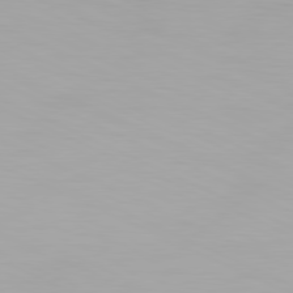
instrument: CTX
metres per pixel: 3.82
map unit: Hpe
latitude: -81.5777
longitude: 19.4643
